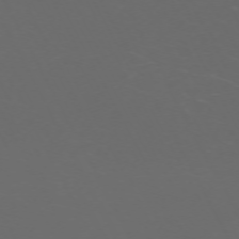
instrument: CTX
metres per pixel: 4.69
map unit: Hpe
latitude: -71.4455
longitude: 8.0472
